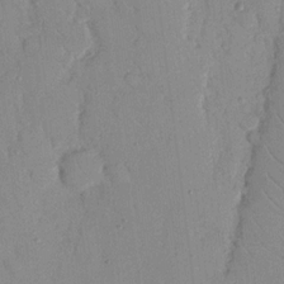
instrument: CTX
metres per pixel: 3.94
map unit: Nhu
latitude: 16.8758
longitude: -78.6869
